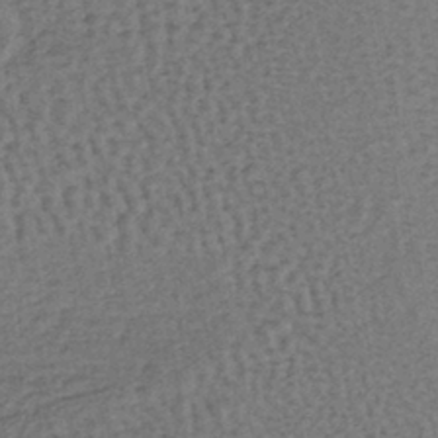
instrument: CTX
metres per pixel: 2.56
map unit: lHb
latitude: -39.4644
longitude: 62.6518
